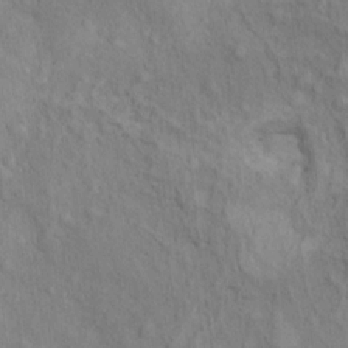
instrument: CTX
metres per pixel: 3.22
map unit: Ht
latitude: 9.8394
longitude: -39.5371
